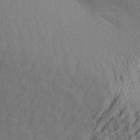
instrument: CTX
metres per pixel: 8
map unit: Aa
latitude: 29.5749
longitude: -136.6491
